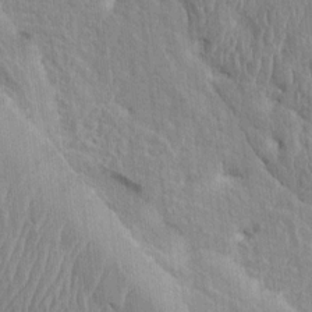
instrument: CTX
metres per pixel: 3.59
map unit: HNhu
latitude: 5.1970
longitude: -6.7057
